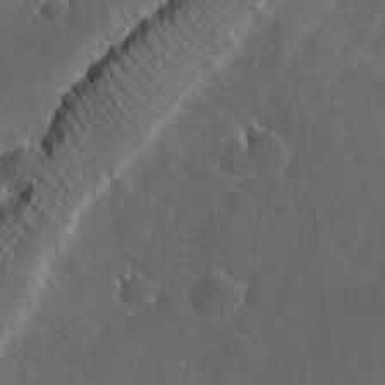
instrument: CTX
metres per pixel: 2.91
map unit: lHvf
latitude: 26.2334
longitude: 143.9556
